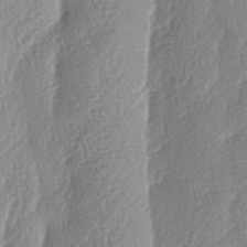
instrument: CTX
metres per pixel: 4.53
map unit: lAa
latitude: -4.9352
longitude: -130.0822
